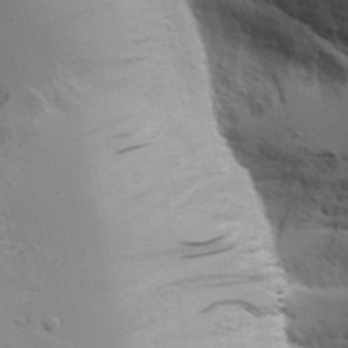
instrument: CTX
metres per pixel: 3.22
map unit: Aa
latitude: 18.5356
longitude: -125.8583
